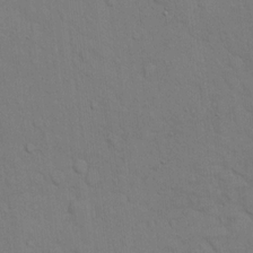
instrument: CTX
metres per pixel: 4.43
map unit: Hto
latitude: 12.8758
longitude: -56.6490
